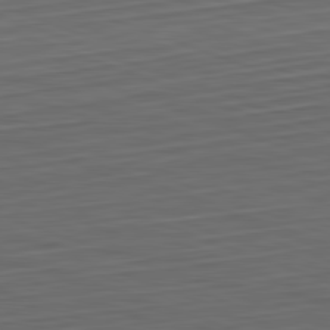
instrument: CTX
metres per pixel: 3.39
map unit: Hpe
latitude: -82.7463
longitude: 15.0676
